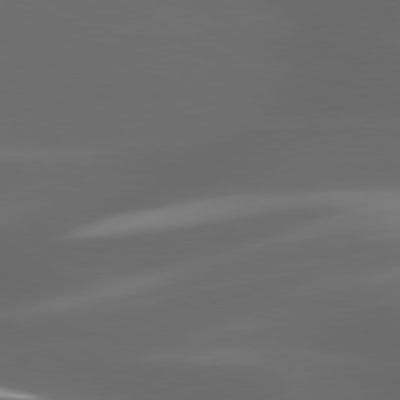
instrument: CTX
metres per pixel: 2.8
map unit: lApd
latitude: 80.0633
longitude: -144.6301
